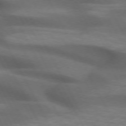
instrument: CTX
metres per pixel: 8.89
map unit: lApd
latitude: 72.2901
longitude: -50.6679
